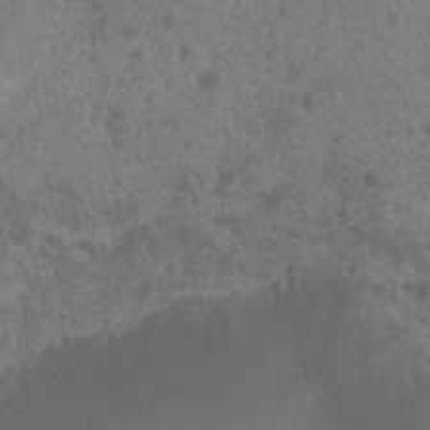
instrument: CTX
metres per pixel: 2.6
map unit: Nhu
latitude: 2.6112
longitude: -15.3293
